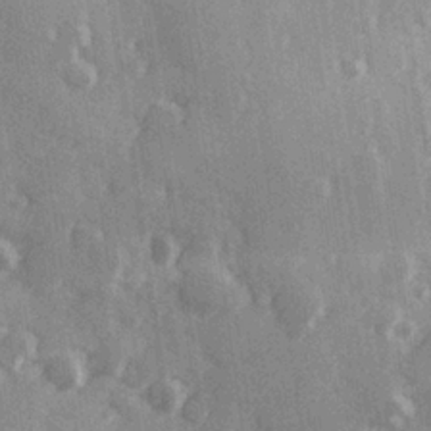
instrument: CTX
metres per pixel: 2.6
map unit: Hve
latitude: 26.1389
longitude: 147.4643
